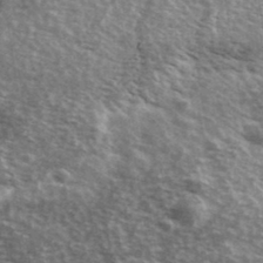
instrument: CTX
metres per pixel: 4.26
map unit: Ave
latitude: 39.4237
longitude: -109.8583
